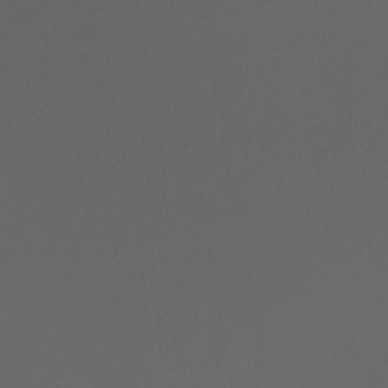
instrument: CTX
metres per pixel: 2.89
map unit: ANa
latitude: -38.2362
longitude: 98.1039
